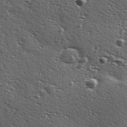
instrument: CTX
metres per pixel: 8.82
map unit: Hve
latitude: 24.1199
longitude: -96.5924
